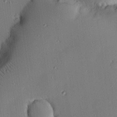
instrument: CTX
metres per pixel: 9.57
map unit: eHh
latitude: 22.4979
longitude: -90.9703
